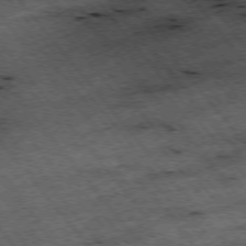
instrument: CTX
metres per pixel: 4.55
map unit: Hpe
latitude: -75.7856
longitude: -18.4223
